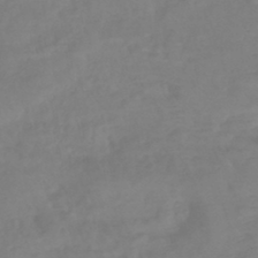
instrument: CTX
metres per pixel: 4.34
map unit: lHb
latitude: -42.4440
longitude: 77.6155
